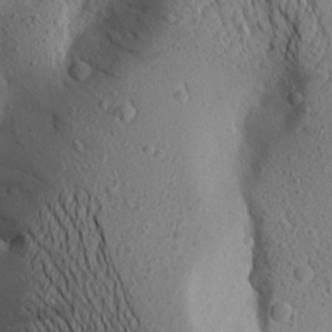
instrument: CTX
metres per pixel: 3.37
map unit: Aa
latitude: 23.4804
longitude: -144.8758
